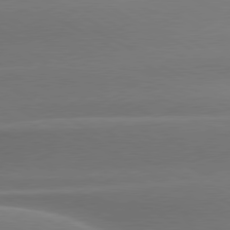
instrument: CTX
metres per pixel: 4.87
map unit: lApd
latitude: 79.3482
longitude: -115.3292
